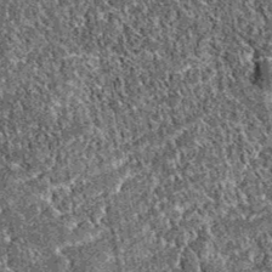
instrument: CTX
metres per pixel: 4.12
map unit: eAb
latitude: 37.4615
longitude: 111.8233
